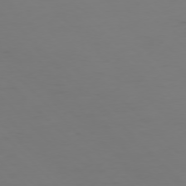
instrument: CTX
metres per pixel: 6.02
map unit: Ap
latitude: -77.1620
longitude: -82.5167
